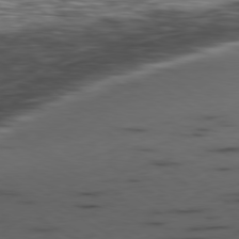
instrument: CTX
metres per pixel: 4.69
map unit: Ap
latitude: -79.7855
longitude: -63.1592
